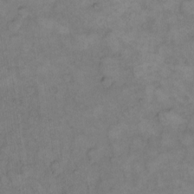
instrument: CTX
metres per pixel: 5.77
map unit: eHh
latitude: 14.6869
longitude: -65.9906
